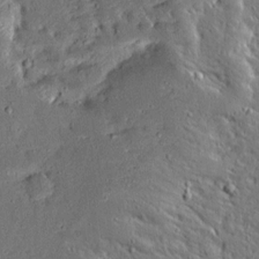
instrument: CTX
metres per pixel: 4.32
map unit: Ave
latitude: 14.0255
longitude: -138.4979
